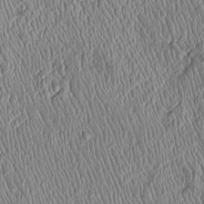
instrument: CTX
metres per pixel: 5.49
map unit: Htu
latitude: -6.0850
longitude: 155.3320
